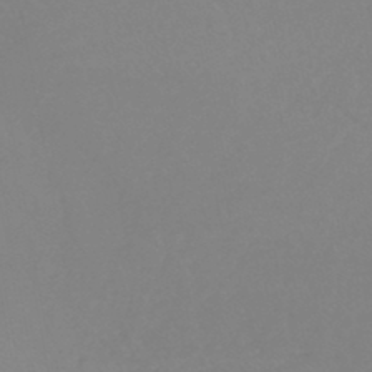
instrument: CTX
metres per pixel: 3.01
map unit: lHb
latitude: -45.2565
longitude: 64.9164
